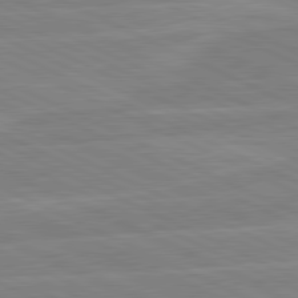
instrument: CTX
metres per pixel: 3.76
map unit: lApd
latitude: 81.2915
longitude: -128.3278
